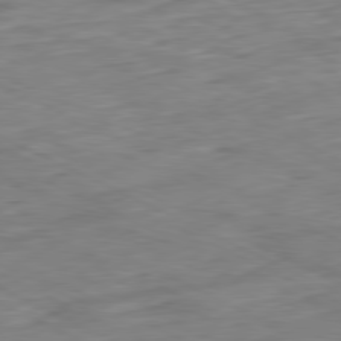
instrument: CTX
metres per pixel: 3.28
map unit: Ap
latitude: -81.1431
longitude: -82.4790
